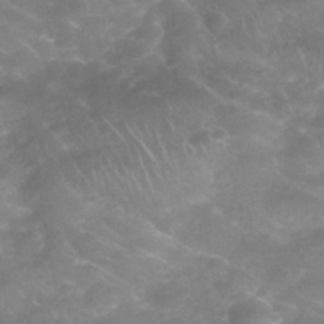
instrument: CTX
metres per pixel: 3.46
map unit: Nhu
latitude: 27.4427
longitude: -63.2348
